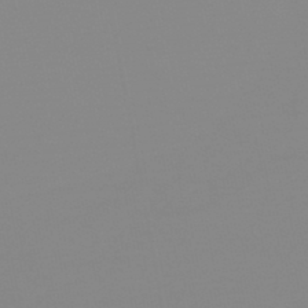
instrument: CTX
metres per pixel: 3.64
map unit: lHb
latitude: -44.1984
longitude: 55.4266
